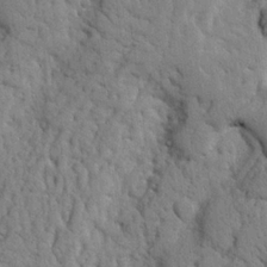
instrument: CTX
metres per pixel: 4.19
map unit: Nhu
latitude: 20.7813
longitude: -76.5168
